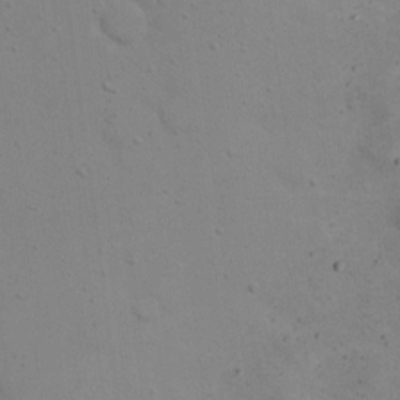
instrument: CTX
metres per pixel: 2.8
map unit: eHh
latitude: 20.1389
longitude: -61.2915
